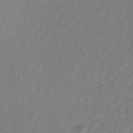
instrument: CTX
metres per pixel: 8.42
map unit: lHb
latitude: -37.8611
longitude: 69.2376
